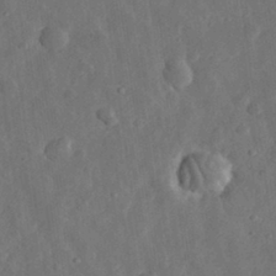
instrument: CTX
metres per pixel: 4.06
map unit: eHh
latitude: 31.9339
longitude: -78.3656
